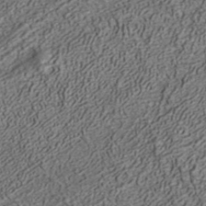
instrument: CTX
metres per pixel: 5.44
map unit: ANa
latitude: 36.8191
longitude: 17.8423
